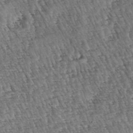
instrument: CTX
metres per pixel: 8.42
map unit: lAa
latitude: -4.0283
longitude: -122.4790
